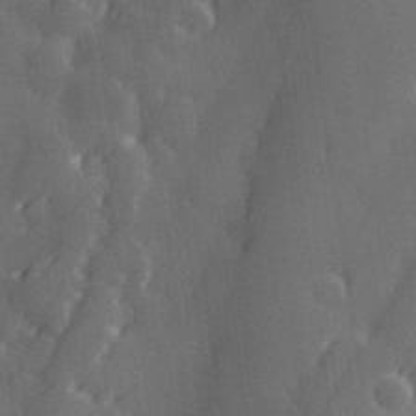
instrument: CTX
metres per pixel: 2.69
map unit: Hve
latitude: 28.8569
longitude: 145.4454
